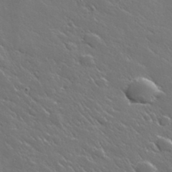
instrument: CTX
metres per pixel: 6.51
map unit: lHvf
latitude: 35.8205
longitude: -91.4049
